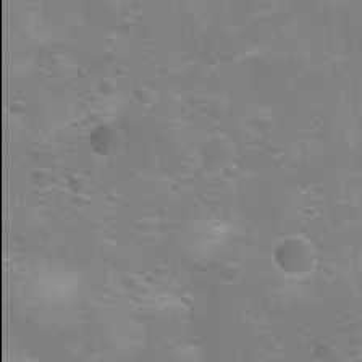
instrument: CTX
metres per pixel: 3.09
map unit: Nhu
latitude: 8.7435
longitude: -21.9906
